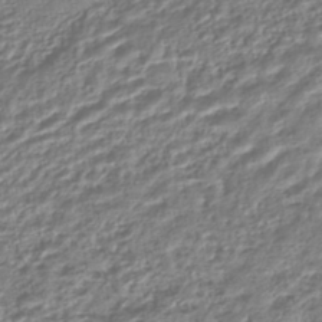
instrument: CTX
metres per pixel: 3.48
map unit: HNhu
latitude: -44.6896
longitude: 103.5210
